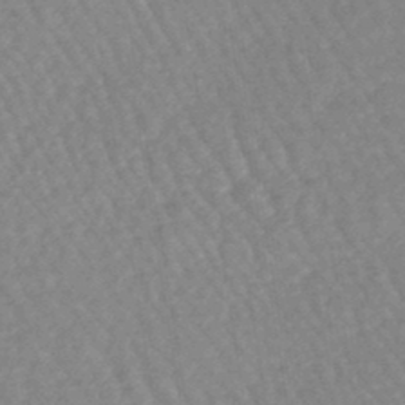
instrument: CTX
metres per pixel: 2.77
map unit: lHb
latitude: -44.1606
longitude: 79.5210
